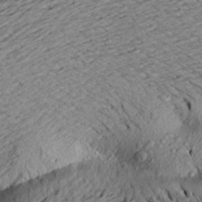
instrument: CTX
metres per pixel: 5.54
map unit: Aa
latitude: 20.9136
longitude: -148.6679
